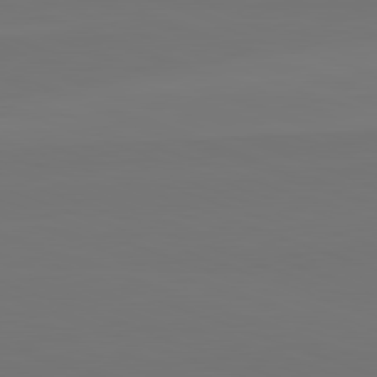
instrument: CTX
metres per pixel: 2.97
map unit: lApd
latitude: 82.1766
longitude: 145.0864
